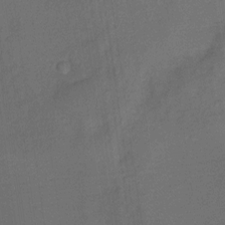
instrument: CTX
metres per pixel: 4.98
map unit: Nve
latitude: -19.2376
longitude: 107.6911
